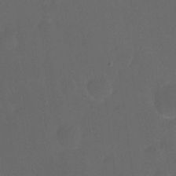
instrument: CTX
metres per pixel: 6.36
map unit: eHh
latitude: 19.1214
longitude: -64.7813
